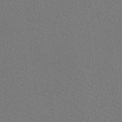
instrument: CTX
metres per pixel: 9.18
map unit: HNhu
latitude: -2.4440
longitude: -2.0255
